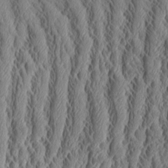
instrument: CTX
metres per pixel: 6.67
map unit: Aa
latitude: 9.3482
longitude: -129.7827
